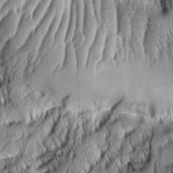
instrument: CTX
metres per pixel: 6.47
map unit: Aa
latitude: 7.6883
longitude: -129.6694
